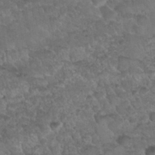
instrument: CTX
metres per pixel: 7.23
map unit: Nhu
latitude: 31.0270
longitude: -52.1389
